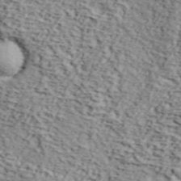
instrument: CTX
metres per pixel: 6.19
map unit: lHvf
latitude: 37.6883
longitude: -86.8758
